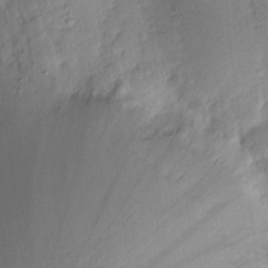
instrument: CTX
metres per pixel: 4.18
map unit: lAvf
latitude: 8.7246
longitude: 167.0486
